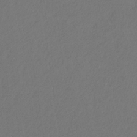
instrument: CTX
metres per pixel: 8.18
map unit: eHb
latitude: -30.1606
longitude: 67.9178
